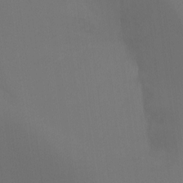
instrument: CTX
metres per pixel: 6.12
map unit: Ht
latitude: -16.8219
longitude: -41.8205
